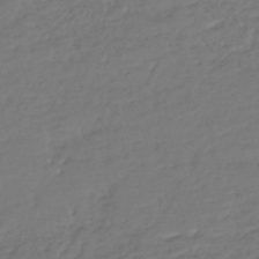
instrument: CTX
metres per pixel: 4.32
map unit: lHb
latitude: -43.9745
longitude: 70.6330
